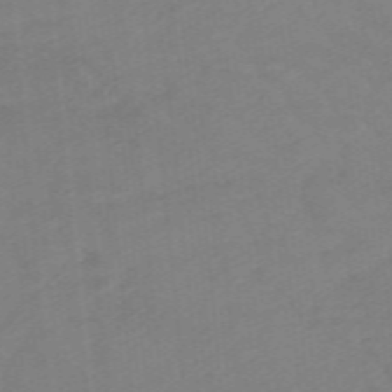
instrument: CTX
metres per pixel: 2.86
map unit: lHb
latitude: -48.4440
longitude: 83.7855
